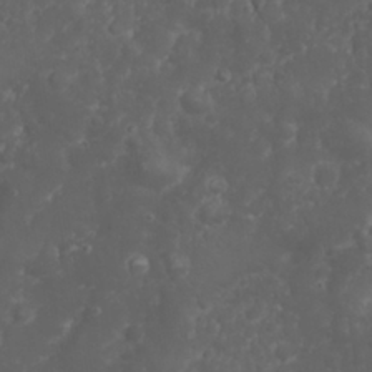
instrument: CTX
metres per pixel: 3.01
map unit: Nhu
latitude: 23.8394
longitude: -59.7450
